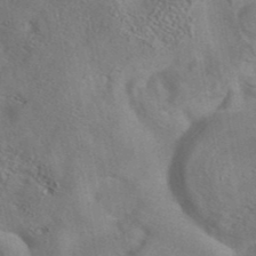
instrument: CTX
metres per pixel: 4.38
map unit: eAb
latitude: 41.7638
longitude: 105.4454
